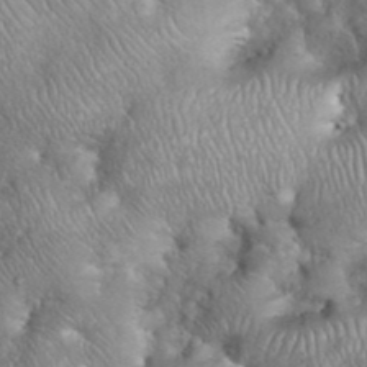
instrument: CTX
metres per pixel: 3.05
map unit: eHh
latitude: 38.8380
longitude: -57.2348
